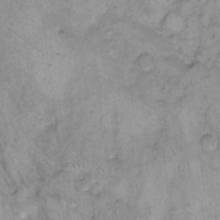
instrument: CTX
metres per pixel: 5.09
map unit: eHh
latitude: 14.9892
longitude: -66.1955
